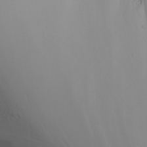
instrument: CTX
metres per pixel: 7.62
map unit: Nhu
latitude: -6.2361
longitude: -89.8395
